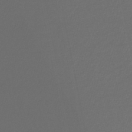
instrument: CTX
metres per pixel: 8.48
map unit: lHb
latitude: -45.0298
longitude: 75.3510
